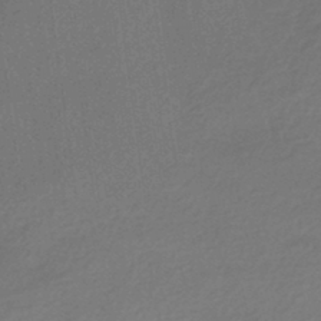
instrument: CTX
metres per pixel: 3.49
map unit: HNhu
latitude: -41.9178
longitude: 94.3684
